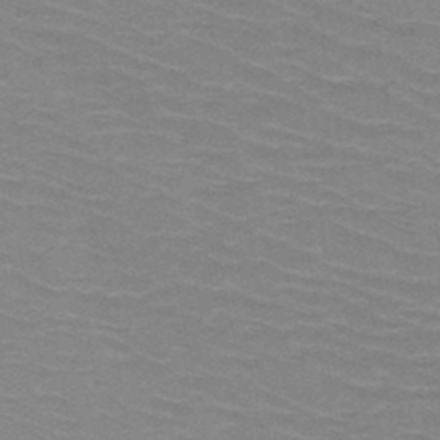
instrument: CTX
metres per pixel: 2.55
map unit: HNb
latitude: -47.6344
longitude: -46.1767
